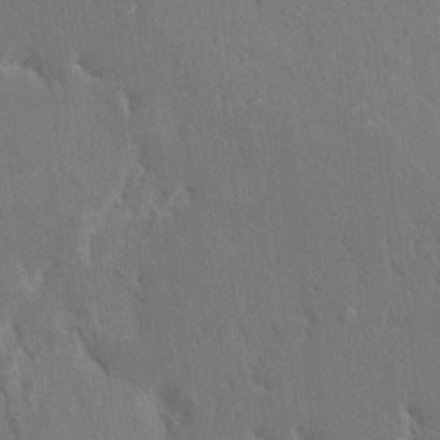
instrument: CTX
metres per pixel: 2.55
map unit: HNhu
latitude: 7.0458
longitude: -3.2726
